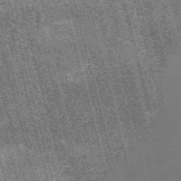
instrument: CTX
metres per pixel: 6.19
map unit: HNb
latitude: -55.9556
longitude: -43.2348
